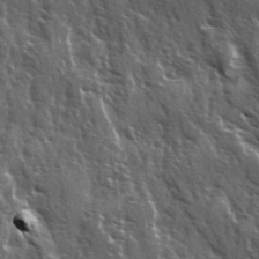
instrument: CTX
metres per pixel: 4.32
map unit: Ave
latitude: 15.2915
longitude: -132.1767
